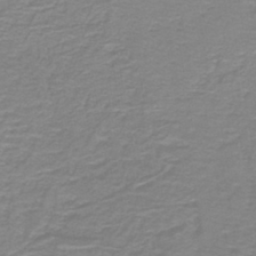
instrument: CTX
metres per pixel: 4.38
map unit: lHb
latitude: -41.2376
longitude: 56.3873
